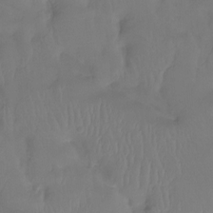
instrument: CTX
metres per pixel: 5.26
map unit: Htu
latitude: -14.4062
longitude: -46.6302
